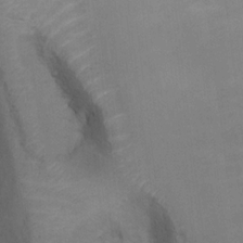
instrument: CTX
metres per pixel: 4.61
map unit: Ht
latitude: 13.3860
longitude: -41.2725
